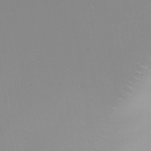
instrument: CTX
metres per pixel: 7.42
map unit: Nhu
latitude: -26.4629
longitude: -57.7827
